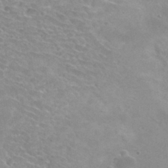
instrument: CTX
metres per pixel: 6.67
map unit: Hto
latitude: 31.2726
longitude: -47.8962
